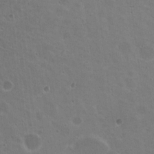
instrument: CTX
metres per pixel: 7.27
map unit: Nhu
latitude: 18.7813
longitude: -29.9528
